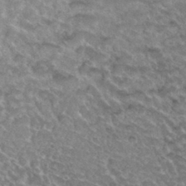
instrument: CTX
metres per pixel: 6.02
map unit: Hto
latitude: 32.7435
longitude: -47.8017
